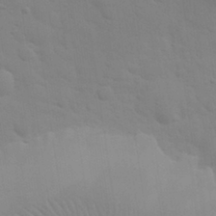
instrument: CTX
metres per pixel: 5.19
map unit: eHh
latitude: 30.5924
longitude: -70.0255
